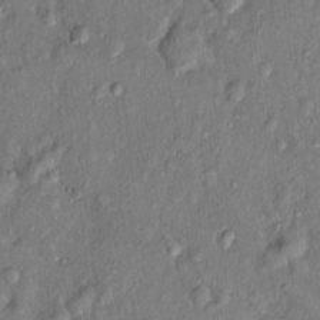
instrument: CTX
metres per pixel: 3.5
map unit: Nhu
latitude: 1.2537
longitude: -14.5924
